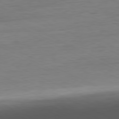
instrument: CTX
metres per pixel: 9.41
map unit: Ap
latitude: -81.1998
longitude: -76.5356
